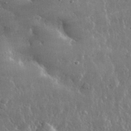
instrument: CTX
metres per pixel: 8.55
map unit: lHvf
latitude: 32.1767
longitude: -90.8002
